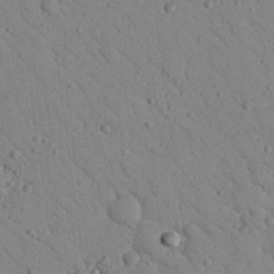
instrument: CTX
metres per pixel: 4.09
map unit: Nhu
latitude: 23.0458
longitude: -75.9150
